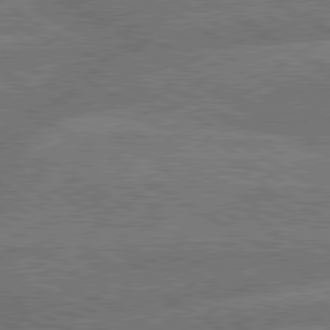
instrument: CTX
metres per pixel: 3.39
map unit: lApd
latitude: 79.8584
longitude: -162.5357
